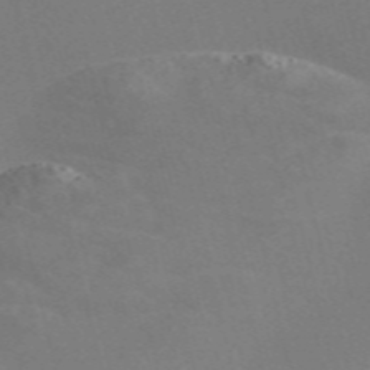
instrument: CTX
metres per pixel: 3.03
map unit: Nve
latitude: -58.3873
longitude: 63.3509
